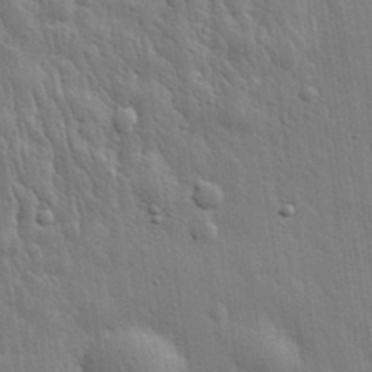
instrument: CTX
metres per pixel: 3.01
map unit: eHh
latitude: 31.0648
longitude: -79.0459
